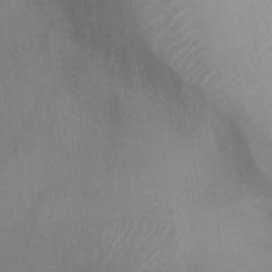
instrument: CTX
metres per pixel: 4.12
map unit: Ht
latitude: 4.8191
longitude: -28.8758
